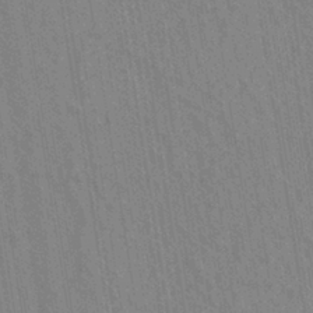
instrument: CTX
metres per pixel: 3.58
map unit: eHh
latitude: -39.7100
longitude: -26.8380
